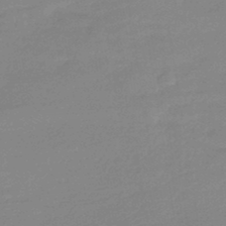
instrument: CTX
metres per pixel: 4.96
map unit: eHb
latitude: -44.9164
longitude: 89.7666
